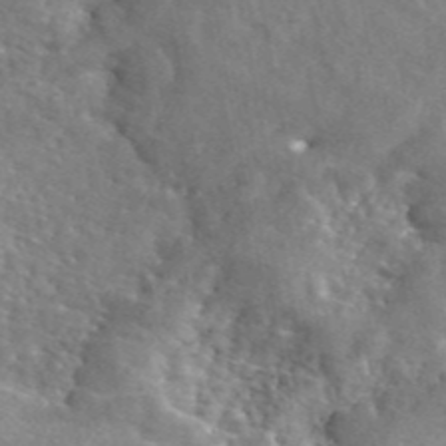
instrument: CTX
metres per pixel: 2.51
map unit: eAb
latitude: 45.0080
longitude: 113.9367
